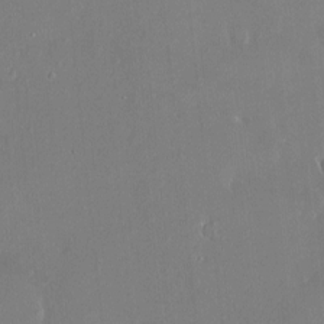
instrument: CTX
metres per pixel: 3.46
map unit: HNhu
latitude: 7.3482
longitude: 4.6329
